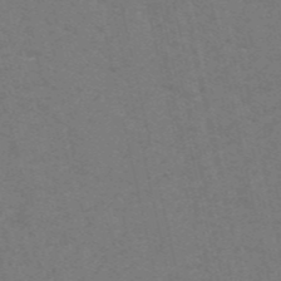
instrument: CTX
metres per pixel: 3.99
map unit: HNb
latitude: -54.6330
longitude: -41.5560
